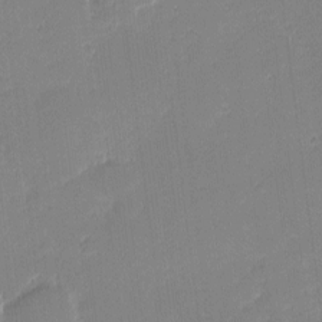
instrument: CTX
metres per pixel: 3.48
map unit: eHh
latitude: -1.3888
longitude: -83.3292
